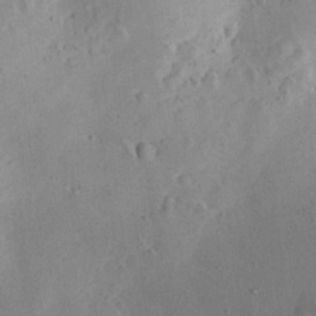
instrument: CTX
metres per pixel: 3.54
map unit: Aa
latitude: 12.7435
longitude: -140.4790
